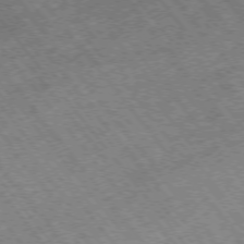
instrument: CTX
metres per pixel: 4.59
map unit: Hpe
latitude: -75.3132
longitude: -18.3845
